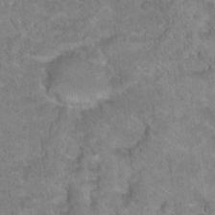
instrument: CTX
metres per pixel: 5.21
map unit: Hto
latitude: 18.4034
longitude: -37.5938
